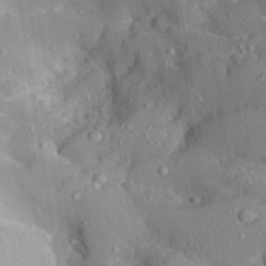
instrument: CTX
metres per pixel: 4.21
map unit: Aa
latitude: 29.0836
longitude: -131.5183
